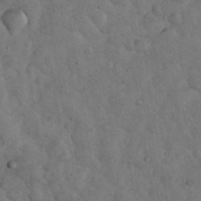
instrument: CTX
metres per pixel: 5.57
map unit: eHh
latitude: 34.1011
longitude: -68.2712
